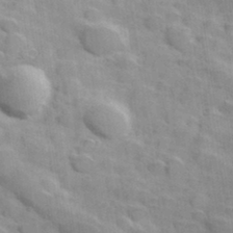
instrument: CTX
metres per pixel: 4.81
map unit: Hve
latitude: 31.5938
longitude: 151.3510
